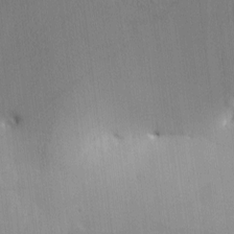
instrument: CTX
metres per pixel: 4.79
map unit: eHh
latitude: -3.5210
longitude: 15.6344
